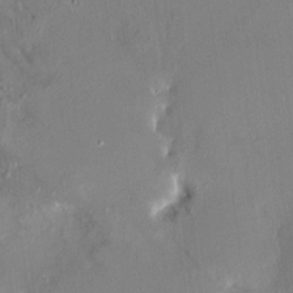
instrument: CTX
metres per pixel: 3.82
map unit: HNhu
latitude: 7.4237
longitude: 4.8597
